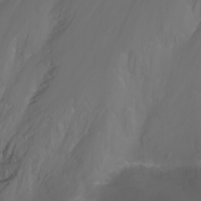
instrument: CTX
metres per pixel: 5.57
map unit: Nhu
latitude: -1.3321
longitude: -77.8394
